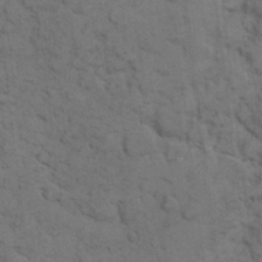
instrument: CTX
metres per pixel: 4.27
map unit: eHh
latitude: 7.8961
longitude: -65.0080
